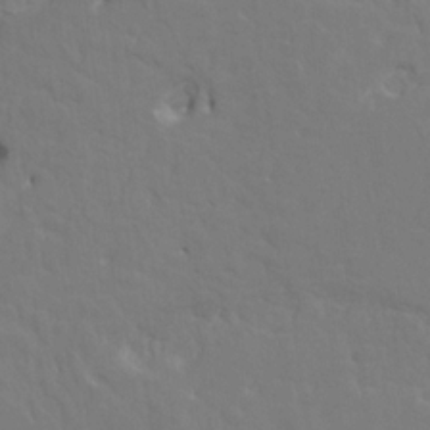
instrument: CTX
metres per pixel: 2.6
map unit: HNhu
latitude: 7.2537
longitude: -4.3845
